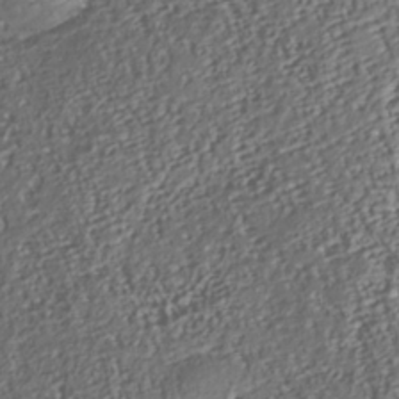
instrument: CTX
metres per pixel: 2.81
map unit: Nhu
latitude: -37.7855
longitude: -80.7624
